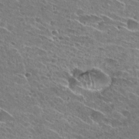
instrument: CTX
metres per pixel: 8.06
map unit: Hto
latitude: 26.9136
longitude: -43.9528
